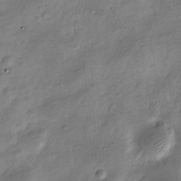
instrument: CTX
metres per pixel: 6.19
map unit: Nve
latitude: -25.1242
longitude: 106.4440
